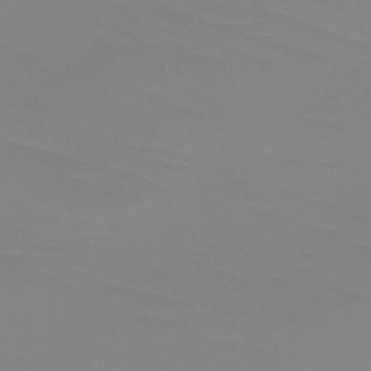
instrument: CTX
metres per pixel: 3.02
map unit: HNb
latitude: -47.9367
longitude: -48.4601
